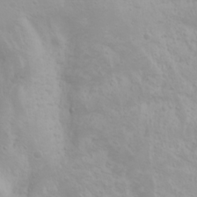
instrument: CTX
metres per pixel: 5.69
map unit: Nhu
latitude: -0.4062
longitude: -75.6505
